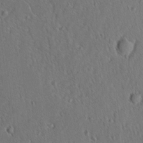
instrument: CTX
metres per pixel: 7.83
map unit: lAvf
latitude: -9.7666
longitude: -120.0633
